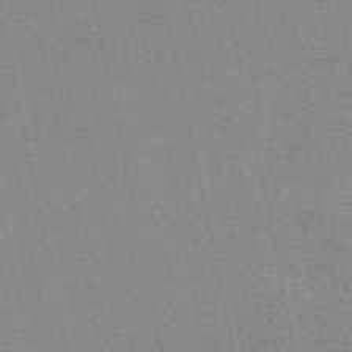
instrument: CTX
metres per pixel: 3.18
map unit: eAb
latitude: 51.0647
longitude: 108.2928
